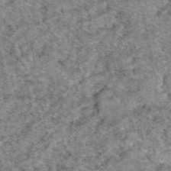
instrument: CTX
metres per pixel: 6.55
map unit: eAb
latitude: 49.2726
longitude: 109.8611
